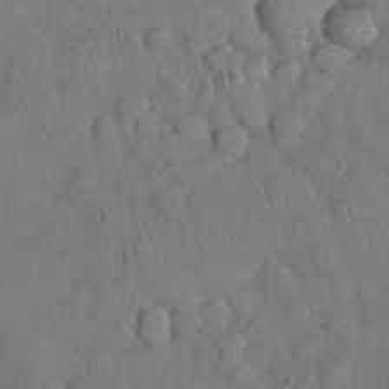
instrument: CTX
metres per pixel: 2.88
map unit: Nhu
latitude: 27.7450
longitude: -69.0081
